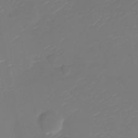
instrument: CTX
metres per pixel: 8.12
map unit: Nhu
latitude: -27.1998
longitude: -73.2537
